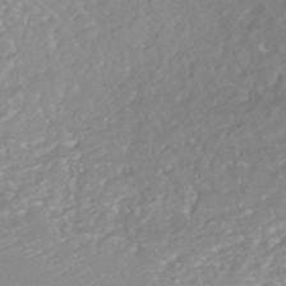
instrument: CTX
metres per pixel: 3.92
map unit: HNhu
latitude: -44.5952
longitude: 98.3873
